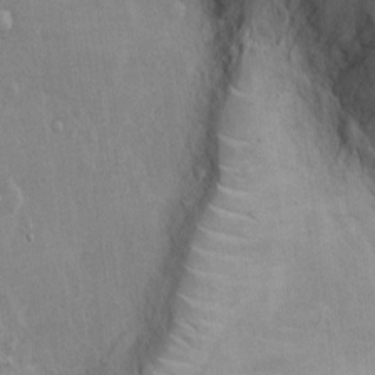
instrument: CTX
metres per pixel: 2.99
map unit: Ht
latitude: -2.7841
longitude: -15.0081
